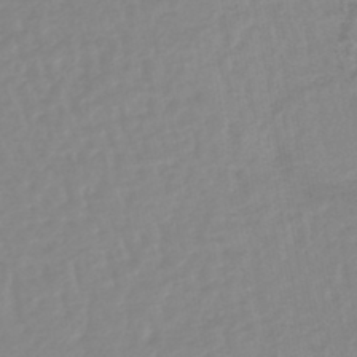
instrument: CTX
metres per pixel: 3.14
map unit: lHb
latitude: -44.3495
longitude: 74.4251
